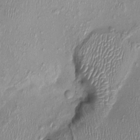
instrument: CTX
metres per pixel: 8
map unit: Nhu
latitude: -0.5007
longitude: -14.6491
